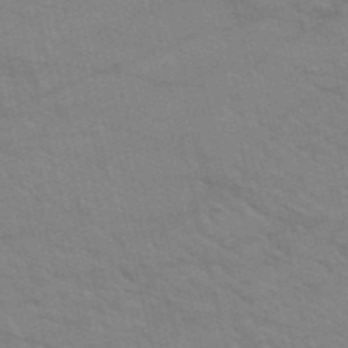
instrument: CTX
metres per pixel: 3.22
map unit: HNb
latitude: -52.8974
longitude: -44.6679
